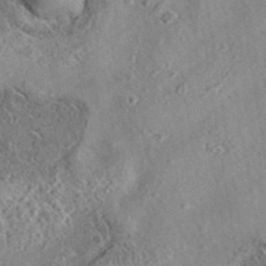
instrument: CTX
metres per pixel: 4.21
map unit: eAb
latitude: 35.9339
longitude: 108.6518
